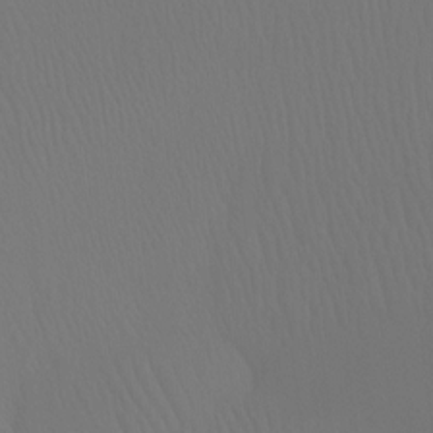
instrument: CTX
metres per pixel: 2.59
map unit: Ht
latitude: -7.3698
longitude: -30.8947
